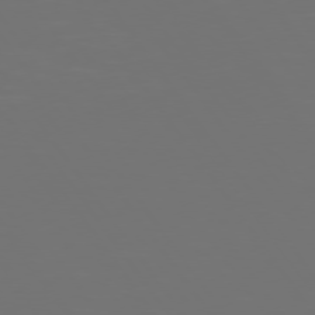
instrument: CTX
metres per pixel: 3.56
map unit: Hpe
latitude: 74.7813
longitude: -124.6112
